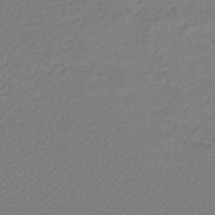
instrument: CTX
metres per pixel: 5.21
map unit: lHb
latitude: -43.4454
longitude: 70.4440
